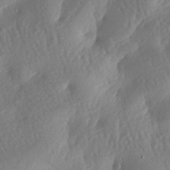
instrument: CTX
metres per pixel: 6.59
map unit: lAa
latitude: -7.5210
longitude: -128.0822
